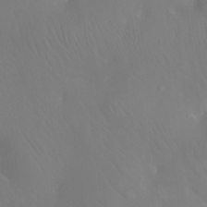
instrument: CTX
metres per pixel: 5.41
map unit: Ht
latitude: -11.9556
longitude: -43.6883
